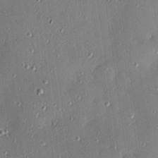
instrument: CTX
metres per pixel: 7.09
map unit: Hve
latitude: 26.1011
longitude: -90.0255
